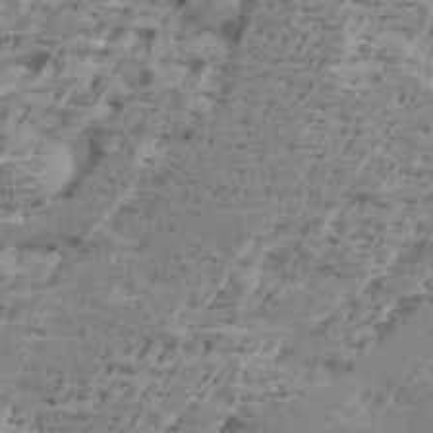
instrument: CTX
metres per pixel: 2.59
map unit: Ave
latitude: 16.3278
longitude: -137.7072
